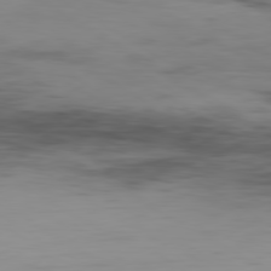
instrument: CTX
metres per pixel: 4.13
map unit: Hpe
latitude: -80.4818
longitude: 17.9367
